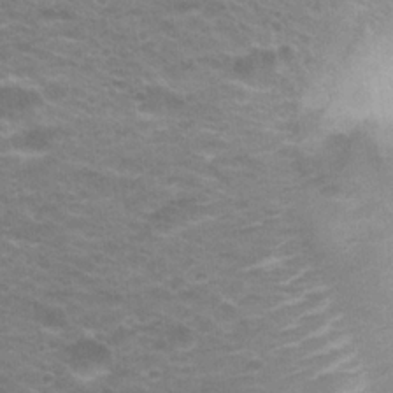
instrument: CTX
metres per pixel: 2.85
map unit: Hto
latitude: 20.4223
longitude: -38.0633
